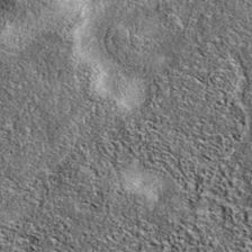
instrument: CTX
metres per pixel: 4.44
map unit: eAb
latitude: 36.9513
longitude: 106.1417
